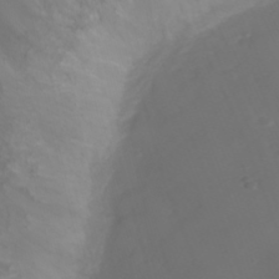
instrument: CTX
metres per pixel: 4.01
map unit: Ht
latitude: 1.2537
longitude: -21.8961
